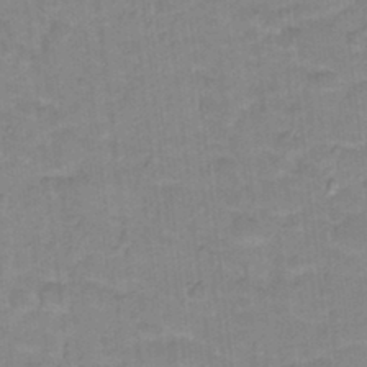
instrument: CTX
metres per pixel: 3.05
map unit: Hto
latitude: 17.6127
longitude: -35.1025
